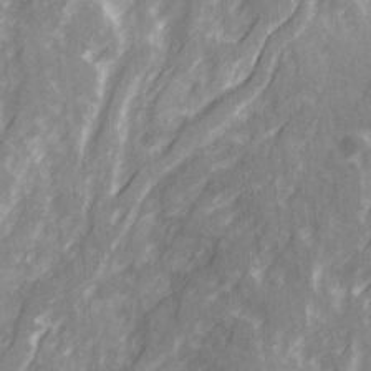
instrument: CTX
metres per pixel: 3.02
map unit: Ave
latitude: 20.4034
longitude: -131.8206
